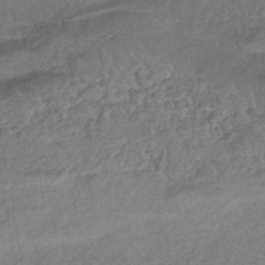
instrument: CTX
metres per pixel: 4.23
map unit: eHb
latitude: -42.4251
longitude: 84.1227
